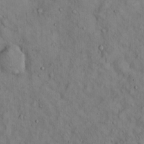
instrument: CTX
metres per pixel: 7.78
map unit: Hto
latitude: 14.3468
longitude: -59.4426
